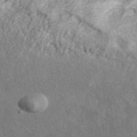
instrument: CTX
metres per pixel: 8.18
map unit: ANa
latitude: 45.1970
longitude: 45.2754
